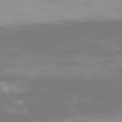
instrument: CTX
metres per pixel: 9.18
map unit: Ap
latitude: -76.5952
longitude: -73.8584
